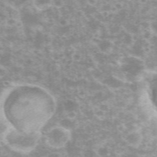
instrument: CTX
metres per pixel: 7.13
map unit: eHh
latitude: 35.8772
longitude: -59.6694
